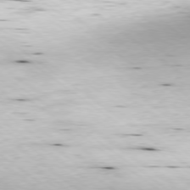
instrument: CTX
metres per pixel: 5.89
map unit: Ap
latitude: -78.8975
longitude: -91.6127
